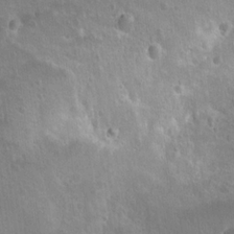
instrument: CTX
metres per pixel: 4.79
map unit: Nhu
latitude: 17.1403
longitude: -32.7246
